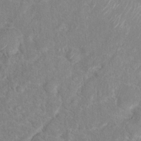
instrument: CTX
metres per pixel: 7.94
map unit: Hto
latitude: 17.0270
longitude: -40.6490
